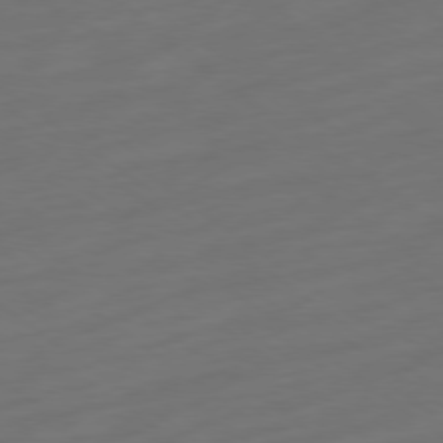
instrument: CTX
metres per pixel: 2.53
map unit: Ap
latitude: -78.8786
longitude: -67.7260
